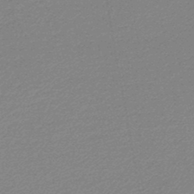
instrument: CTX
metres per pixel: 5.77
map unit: lHb
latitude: -45.9556
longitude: 57.8611
